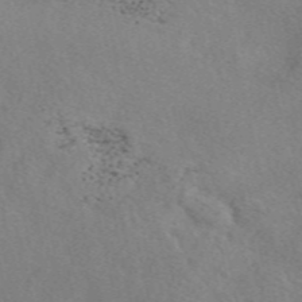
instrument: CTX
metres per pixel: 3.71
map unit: eAb
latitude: 49.8961
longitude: 107.4833
